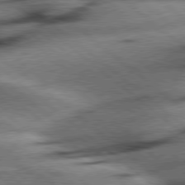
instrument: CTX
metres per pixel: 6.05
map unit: Hpe
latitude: 78.4601
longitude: -153.9528
